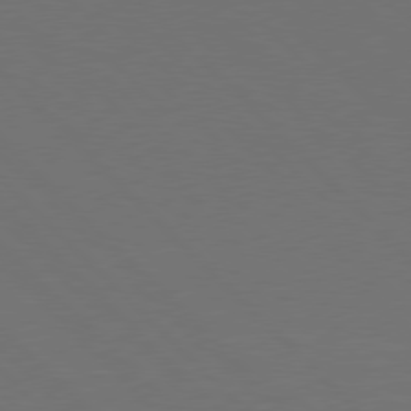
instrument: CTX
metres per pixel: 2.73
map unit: Hpe
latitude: 77.7827
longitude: -163.9339
